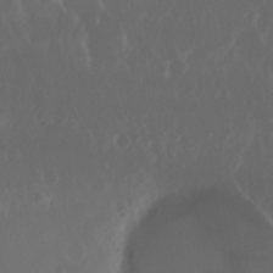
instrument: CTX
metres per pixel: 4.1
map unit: Nhu
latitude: 29.4804
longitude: -57.6693
